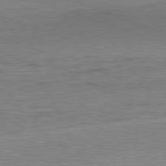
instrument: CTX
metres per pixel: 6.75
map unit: Ap
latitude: -81.9556
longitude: -79.2915
